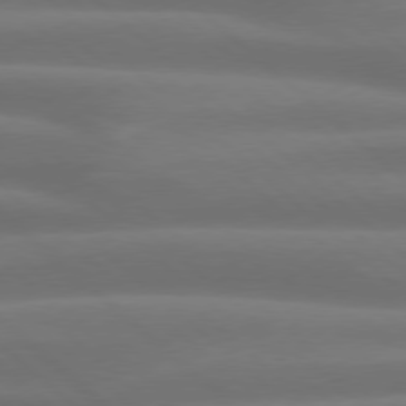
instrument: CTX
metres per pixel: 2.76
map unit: Hpe
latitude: 77.9339
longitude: -126.1578
